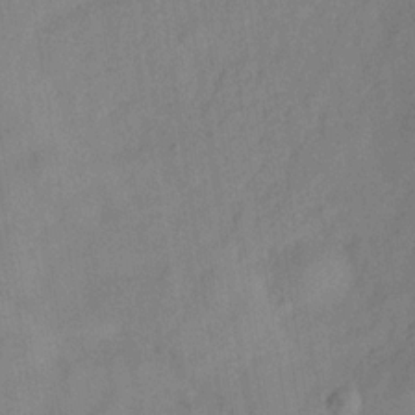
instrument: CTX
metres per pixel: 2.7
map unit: Hve
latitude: -32.0283
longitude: 92.2173
